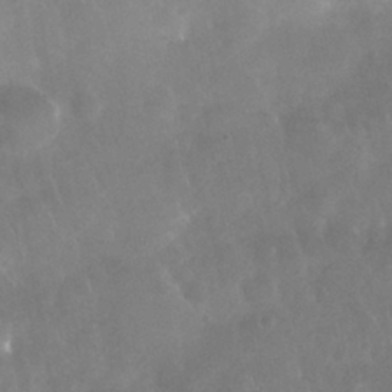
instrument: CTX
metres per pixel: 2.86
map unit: Nhu
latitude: 27.9150
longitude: -63.2915
